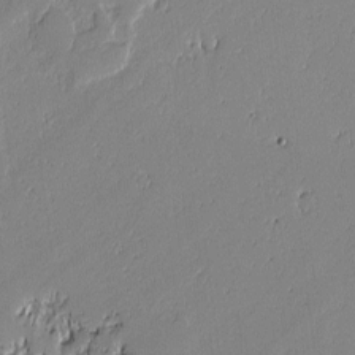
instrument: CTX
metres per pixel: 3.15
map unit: lAvf
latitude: -0.9731
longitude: -108.3278
